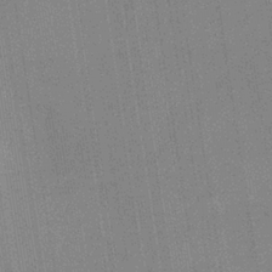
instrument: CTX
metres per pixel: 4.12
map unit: lHb
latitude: -34.5763
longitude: 65.5588
